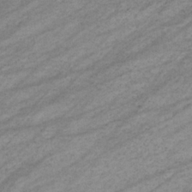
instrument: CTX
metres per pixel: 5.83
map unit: eHb
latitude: -33.5777
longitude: 70.7652
